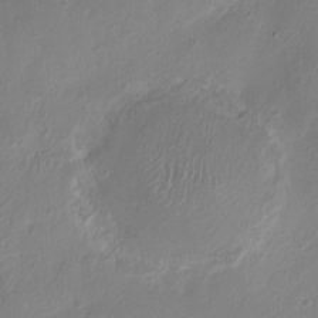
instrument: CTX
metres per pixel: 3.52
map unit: Nhu
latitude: 4.8758
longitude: -18.5734
